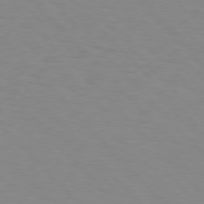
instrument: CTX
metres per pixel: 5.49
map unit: Hpe
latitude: 76.7246
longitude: -160.2144
